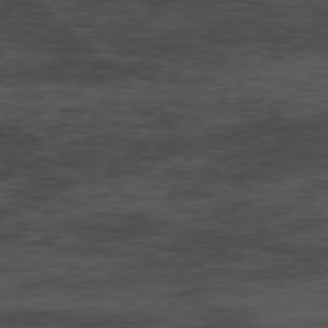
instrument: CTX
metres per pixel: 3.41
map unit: Hpe
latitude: -78.9919
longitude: 14.1417
